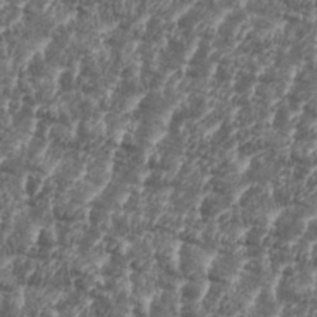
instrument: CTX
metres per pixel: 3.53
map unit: eHh
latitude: 35.3481
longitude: -136.1389
